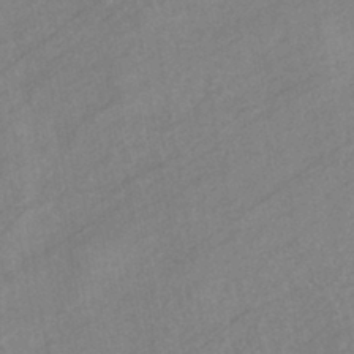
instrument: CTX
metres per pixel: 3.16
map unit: eHb
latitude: -40.8219
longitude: 83.0297
